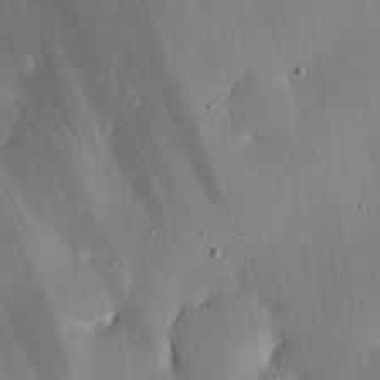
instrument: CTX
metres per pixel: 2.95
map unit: lHvf
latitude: 19.8016
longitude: -115.7071
